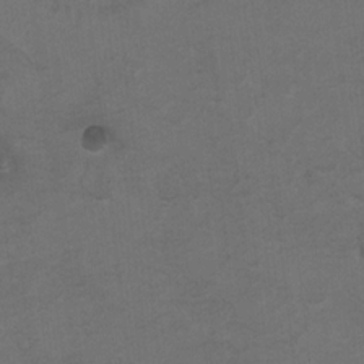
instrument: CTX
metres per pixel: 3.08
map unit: Hto
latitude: 8.4034
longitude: -35.2726
